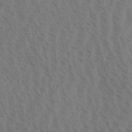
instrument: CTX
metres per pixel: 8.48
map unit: Aa
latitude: 31.3104
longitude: -139.1781
